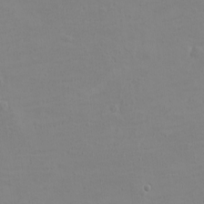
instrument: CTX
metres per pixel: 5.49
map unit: eHh
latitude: -3.2564
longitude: -74.7624
